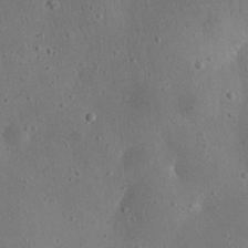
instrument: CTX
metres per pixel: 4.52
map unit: eHh
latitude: 23.1025
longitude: -67.5560
